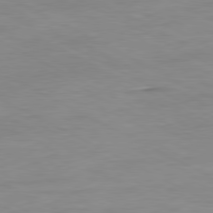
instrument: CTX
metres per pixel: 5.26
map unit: Ap
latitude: -81.2943
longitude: -96.2145
